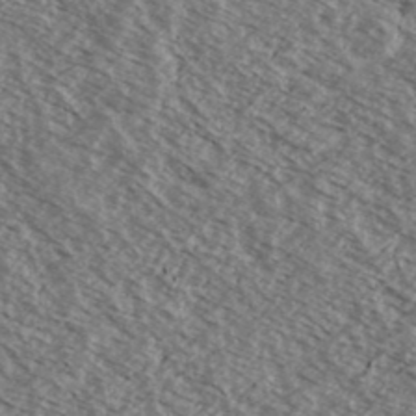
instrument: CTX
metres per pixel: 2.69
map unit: Ave
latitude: 38.4601
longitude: -110.1389
